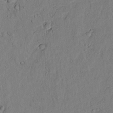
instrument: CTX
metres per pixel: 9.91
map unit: lAvf
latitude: 8.6680
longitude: 169.7288
